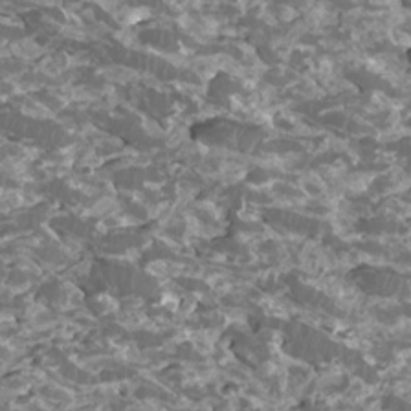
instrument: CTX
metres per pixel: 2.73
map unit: Htu
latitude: 3.5371
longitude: -20.8758
